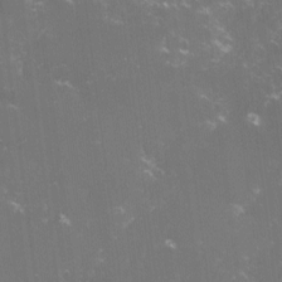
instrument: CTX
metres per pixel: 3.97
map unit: lHvf
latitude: -14.9542
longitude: -101.4238
